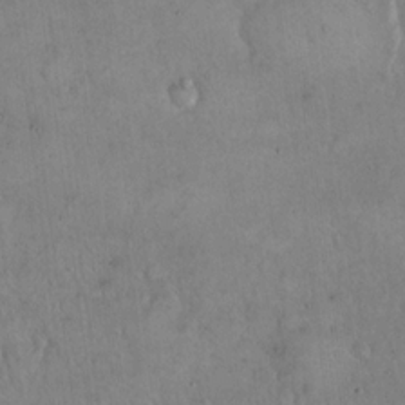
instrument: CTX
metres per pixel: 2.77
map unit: Hto
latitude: 16.2145
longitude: -59.1970
